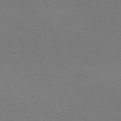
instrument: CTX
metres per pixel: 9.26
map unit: Nve
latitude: -56.9730
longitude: 63.6533
